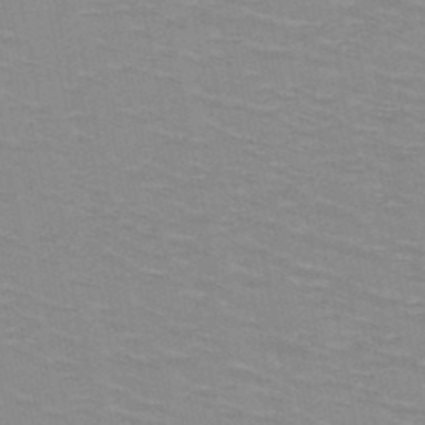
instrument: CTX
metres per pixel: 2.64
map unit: HNb
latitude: -47.8800
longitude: -46.7247
